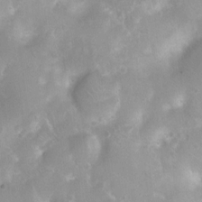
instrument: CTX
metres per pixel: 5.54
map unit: Nhu
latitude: 7.8583
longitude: -21.1781
